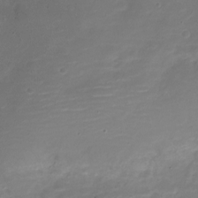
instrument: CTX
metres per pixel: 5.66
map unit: Nve
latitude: -20.9163
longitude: 104.3117
